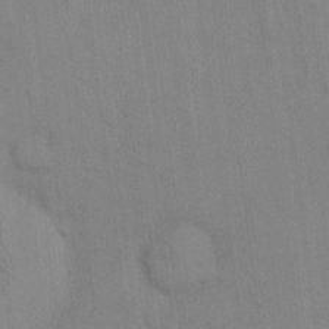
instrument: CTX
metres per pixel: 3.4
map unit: eHh
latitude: 13.6694
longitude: -62.3656
